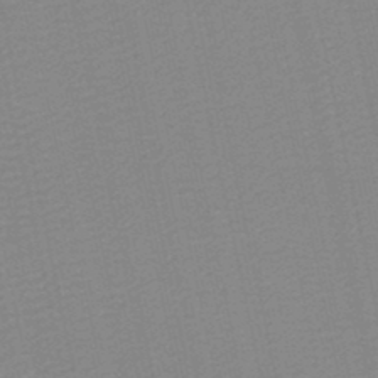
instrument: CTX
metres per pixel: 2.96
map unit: lHb
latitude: -46.8408
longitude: 61.0486
